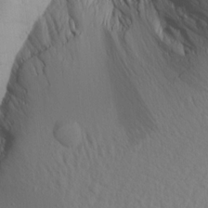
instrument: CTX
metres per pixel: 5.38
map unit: Aa
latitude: 15.7261
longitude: -142.9892
